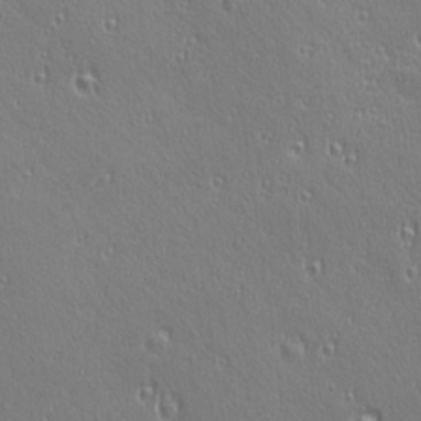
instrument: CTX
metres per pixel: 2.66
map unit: Ave
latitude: 22.8947
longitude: -136.1200
